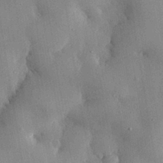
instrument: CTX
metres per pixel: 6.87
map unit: eHh
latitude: 30.1767
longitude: -79.8584
